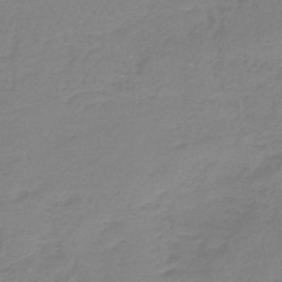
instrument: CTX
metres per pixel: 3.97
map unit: lHb
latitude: -42.3306
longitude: 63.5966
